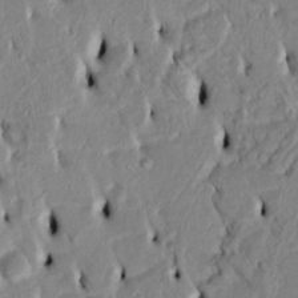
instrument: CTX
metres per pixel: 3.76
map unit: Htu
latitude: 3.3859
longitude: 151.2376
